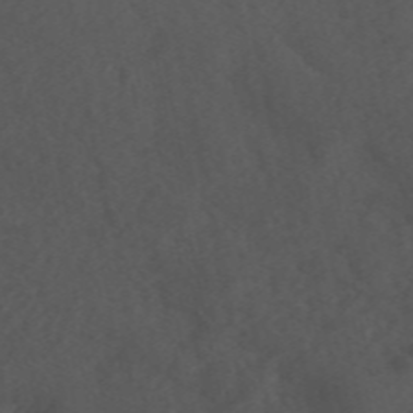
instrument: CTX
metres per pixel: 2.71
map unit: ANa
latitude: 42.3089
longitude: 34.0472
